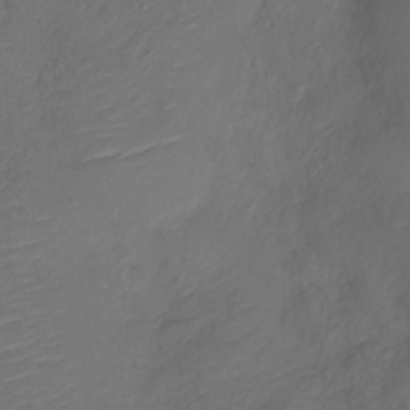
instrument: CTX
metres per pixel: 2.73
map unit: Nve
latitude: -17.5211
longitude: 107.0487
